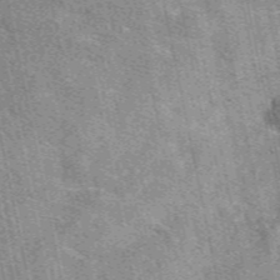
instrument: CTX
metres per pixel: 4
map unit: eAb
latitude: 49.8961
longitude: 114.6140
